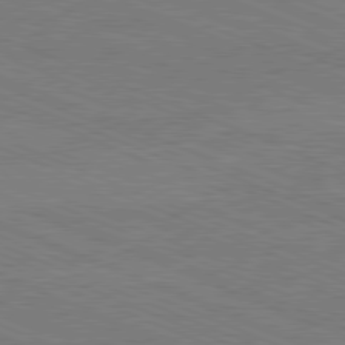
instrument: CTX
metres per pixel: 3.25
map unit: Hpe
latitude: -81.7478
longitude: 16.8975
